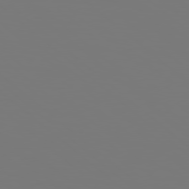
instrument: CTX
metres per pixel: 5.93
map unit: Hpe
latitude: 78.1200
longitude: -163.6694
